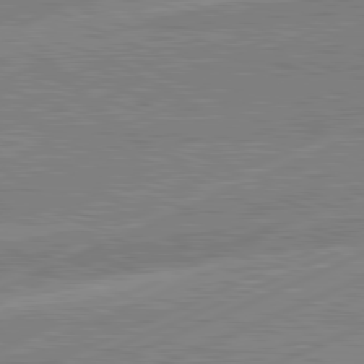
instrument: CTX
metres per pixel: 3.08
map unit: lApd
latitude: 81.1403
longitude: -144.2522
